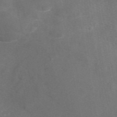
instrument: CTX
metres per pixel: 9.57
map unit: eAb
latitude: 47.2726
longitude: 117.3698
